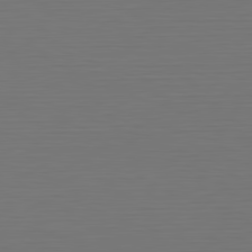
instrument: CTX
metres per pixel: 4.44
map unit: Hpe
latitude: -82.3873
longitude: 7.1620
